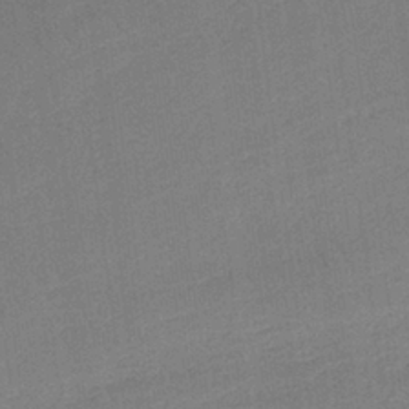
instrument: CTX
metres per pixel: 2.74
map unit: HNb
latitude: -36.5762
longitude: 56.9730
